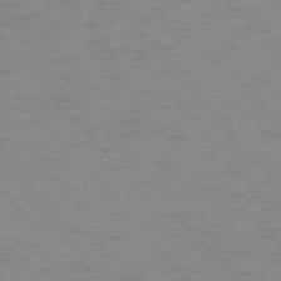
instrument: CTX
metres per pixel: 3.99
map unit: Ap
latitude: -76.7274
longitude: -64.2522
